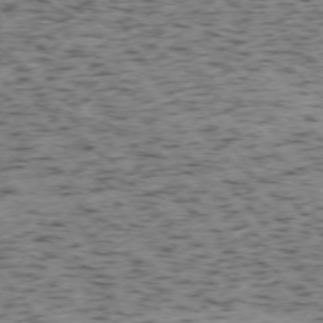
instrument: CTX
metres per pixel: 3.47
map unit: Ap
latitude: -75.8801
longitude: -61.1025
